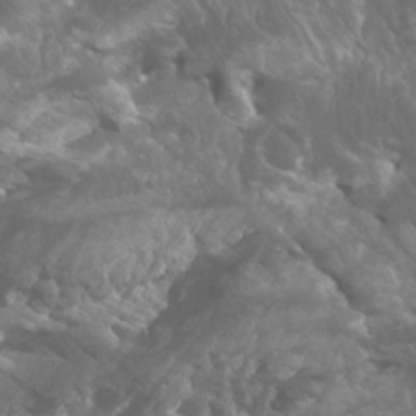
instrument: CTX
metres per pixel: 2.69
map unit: Htu
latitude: -5.3698
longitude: -75.4804
